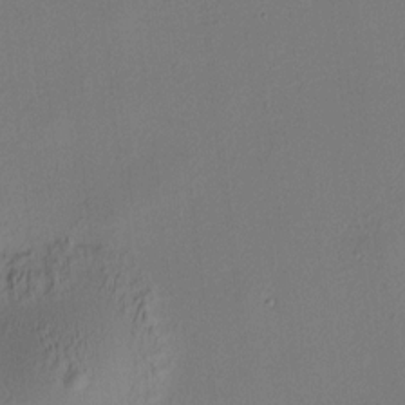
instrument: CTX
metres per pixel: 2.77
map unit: HNhu
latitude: 8.0444
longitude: 15.3132
